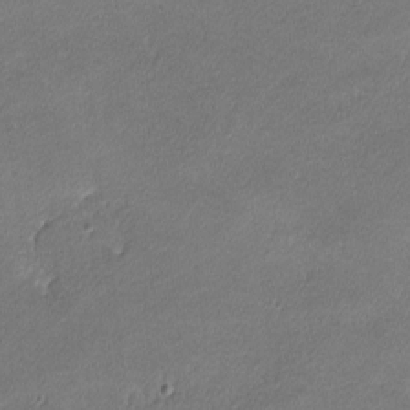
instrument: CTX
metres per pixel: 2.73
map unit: lHvf
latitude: -11.7478
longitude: -102.9513
